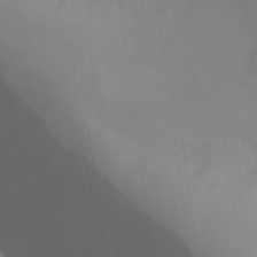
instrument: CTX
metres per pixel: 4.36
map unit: Nhu
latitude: 26.2523
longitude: -70.0444
